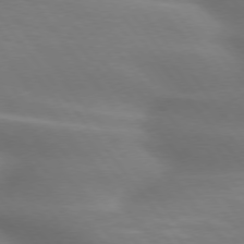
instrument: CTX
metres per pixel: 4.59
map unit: lApd
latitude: 75.2348
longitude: -60.1578
